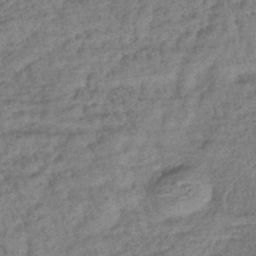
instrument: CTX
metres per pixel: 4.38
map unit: lHb
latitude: -40.1606
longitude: 71.2754
